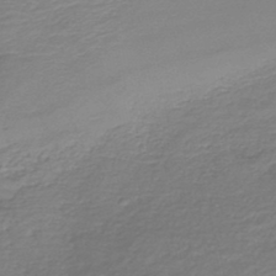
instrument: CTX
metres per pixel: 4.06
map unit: lHb
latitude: -45.9556
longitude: 61.7478
